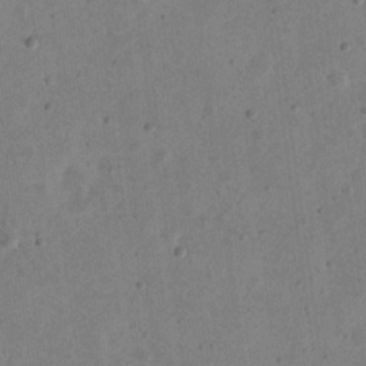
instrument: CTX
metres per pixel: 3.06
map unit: eHh
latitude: 21.3671
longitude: -69.4427
